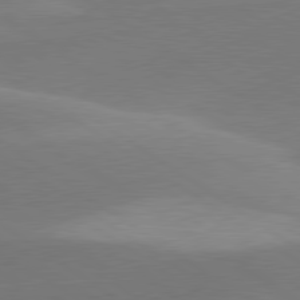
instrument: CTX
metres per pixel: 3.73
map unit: lApd
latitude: 79.9150
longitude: -94.5168
